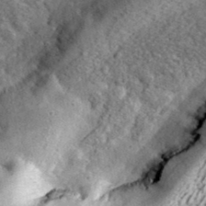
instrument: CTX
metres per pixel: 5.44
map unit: eHh
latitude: 37.4427
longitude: -79.9339
